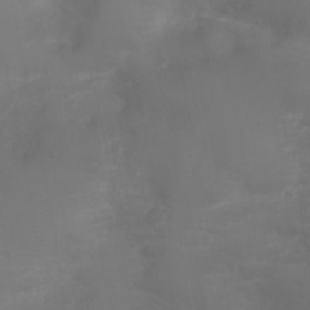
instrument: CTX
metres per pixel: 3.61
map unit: Ht
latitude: 1.7449
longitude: -21.8395
